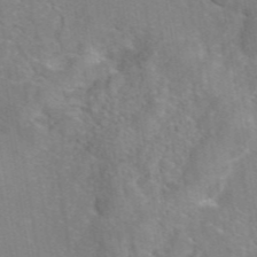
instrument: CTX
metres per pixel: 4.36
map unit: eAb
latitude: 45.1592
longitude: 109.4643
